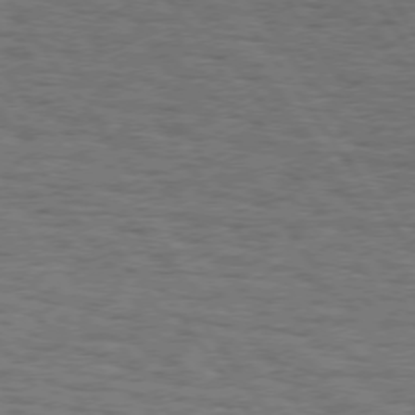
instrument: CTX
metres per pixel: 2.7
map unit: Hpe
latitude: 74.7624
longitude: -135.5749
